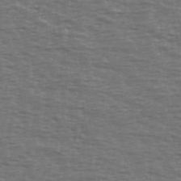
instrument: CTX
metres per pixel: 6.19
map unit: Ave
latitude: 39.2348
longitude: -113.0458
